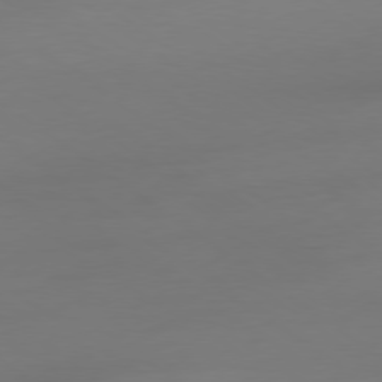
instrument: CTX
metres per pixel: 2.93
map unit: Ap
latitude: -79.4643
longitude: -65.9717
